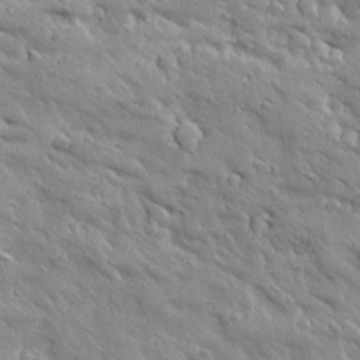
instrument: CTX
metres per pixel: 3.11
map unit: Ave
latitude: 19.8016
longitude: -136.0633
